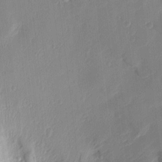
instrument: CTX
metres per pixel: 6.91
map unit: Htu
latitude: 1.7071
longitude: -177.9150
